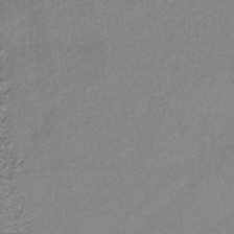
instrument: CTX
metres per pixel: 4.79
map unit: lHb
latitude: -44.1606
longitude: 66.8975
